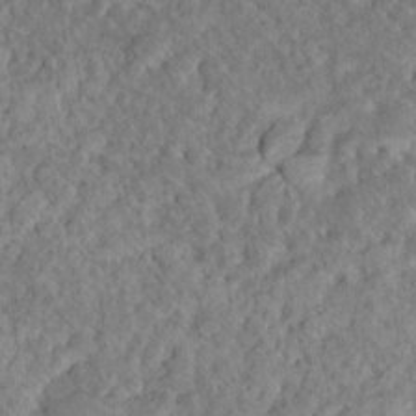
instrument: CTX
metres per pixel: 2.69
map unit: Nhu
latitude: 16.9514
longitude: -32.9325
